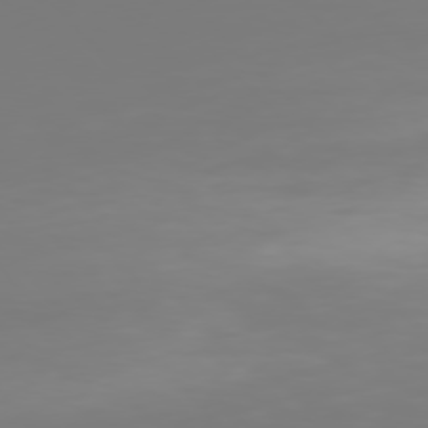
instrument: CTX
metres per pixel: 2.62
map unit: Hpe
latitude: 76.3278
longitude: -136.6113
